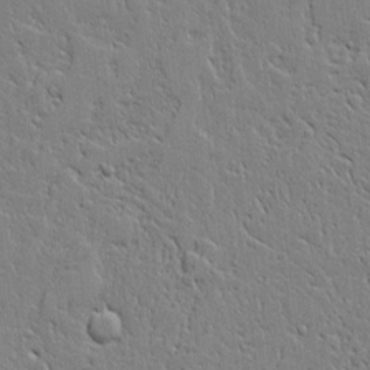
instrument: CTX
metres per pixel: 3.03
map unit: Aa
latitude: 12.3090
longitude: -125.6693
